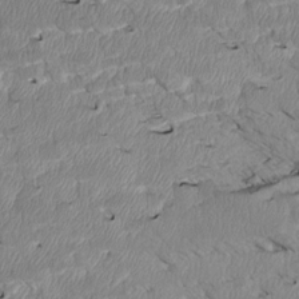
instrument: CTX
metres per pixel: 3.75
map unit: Htu
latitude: 3.7827
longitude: 152.3873
